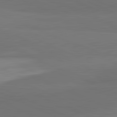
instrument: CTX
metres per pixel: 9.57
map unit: lApd
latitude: 82.1955
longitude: 157.4454
